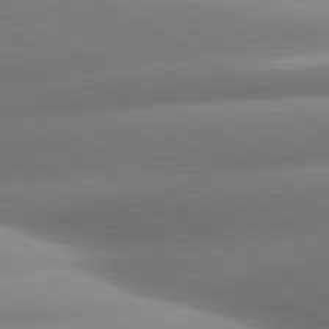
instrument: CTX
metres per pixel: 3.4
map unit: lApd
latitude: 80.6868
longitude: -161.5182
